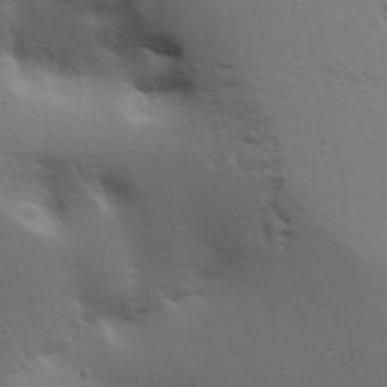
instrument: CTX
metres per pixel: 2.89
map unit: lAa
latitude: 18.7435
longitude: -138.4412
